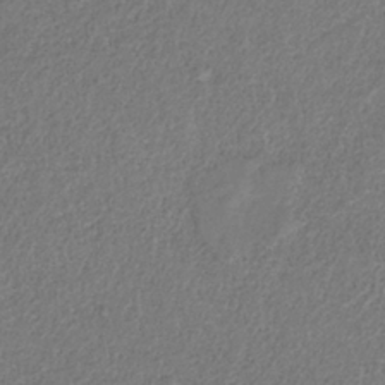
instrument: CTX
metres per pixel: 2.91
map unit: HNb
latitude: -32.8408
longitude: 56.0850
